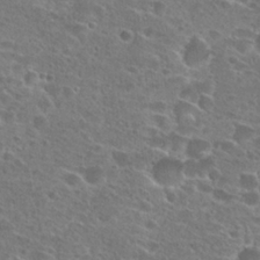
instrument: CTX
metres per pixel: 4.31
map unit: Hto
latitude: 26.4034
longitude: -46.1011
